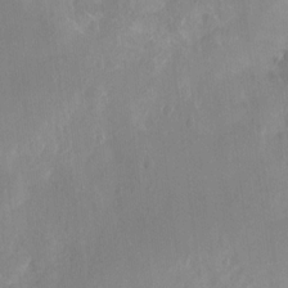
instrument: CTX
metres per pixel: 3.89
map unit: Hto
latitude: -12.7841
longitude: -39.1592
